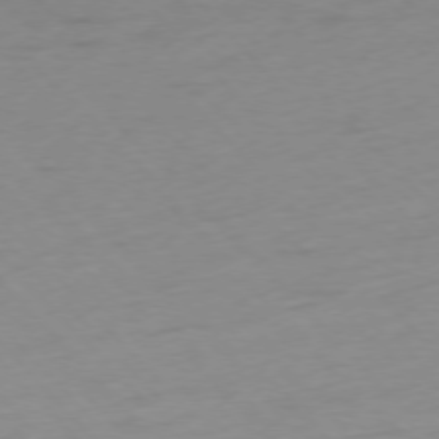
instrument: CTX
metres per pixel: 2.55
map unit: Ap
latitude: -76.8597
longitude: -63.8962
